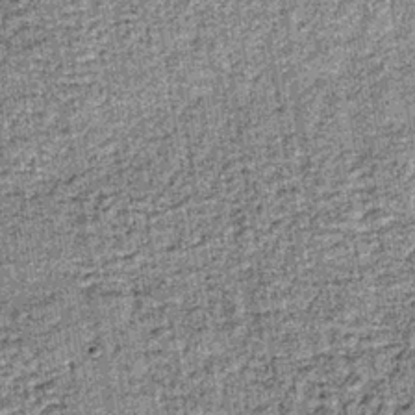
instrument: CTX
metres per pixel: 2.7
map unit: lHb
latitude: -37.0486
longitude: 64.5763
